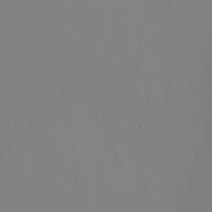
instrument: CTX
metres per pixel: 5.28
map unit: HNhu
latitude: 11.0648
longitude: 22.6141
